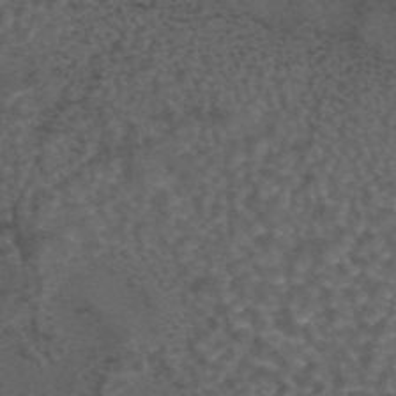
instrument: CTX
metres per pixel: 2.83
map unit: eAb
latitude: 43.8772
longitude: 106.8408
